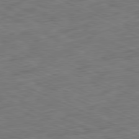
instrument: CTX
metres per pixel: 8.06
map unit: Ap
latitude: -81.3321
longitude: -83.4993
